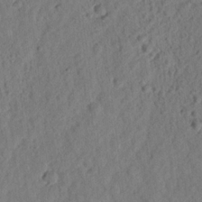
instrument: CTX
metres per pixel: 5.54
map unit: lHvf
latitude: 15.0081
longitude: 178.1228
